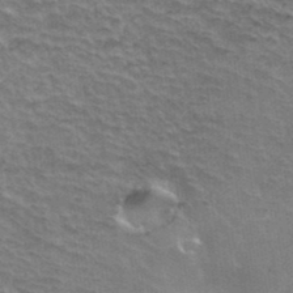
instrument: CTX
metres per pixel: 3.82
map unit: Hto
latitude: 36.6869
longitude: -43.8583
